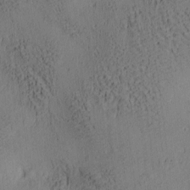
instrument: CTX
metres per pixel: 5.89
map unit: lAa
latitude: 6.8758
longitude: -114.8568
